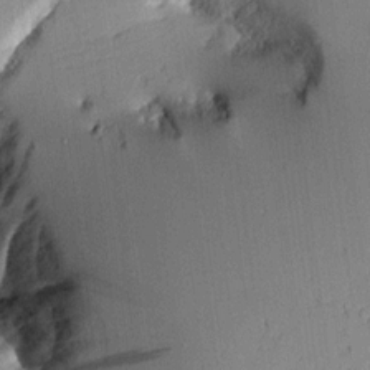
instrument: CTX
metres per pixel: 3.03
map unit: Aa
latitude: 10.4790
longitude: -128.4790
